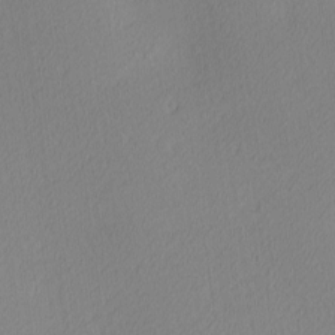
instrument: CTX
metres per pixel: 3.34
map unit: Ave
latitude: 3.3670
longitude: -114.8946
